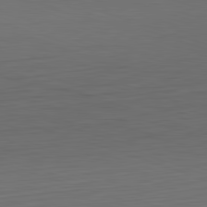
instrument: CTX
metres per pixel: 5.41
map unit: Hpe
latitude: -82.6329
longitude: 11.1809
